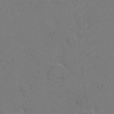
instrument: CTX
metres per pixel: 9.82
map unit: eHh
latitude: 6.4790
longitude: -65.8772
